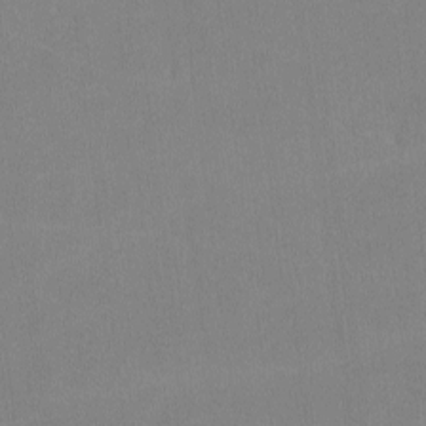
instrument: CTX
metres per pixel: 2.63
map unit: lHvf
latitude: -12.0094
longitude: -100.3845
